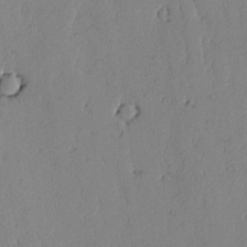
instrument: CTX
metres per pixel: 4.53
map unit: lAvf
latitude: -2.2172
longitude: -106.3656
